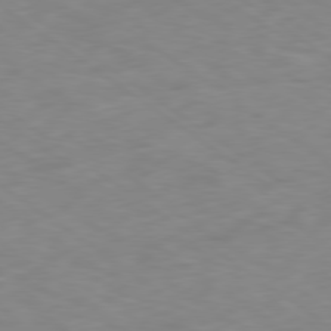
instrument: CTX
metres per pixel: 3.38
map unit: Ap
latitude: -79.6721
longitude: -73.2915
